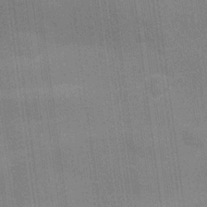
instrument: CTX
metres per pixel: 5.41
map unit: Nhu
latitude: 25.7638
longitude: -54.4034
